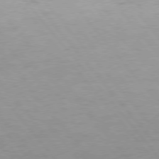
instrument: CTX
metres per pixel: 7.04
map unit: Hpe
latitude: 75.8017
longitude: -143.8583
